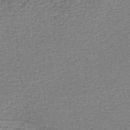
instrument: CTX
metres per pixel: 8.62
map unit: lHb
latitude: -45.1809
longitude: 63.1242
